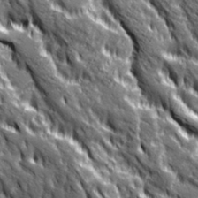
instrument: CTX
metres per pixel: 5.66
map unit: Ave
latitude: 20.1011
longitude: -134.8380
